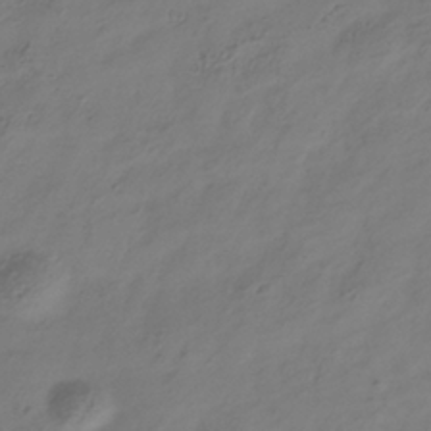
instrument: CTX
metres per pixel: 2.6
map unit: Hve
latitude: -35.3888
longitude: 88.4629
